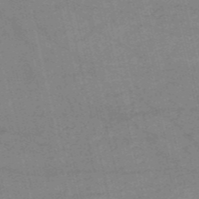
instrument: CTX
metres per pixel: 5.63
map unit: HNb
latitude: -53.7855
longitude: -40.8569
